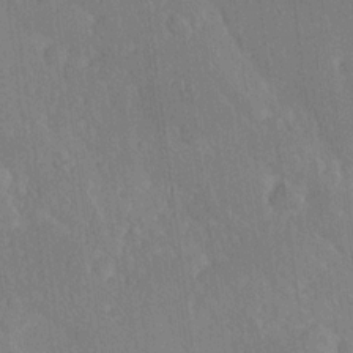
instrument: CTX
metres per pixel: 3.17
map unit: Ave
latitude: 20.1389
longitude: -136.6680
